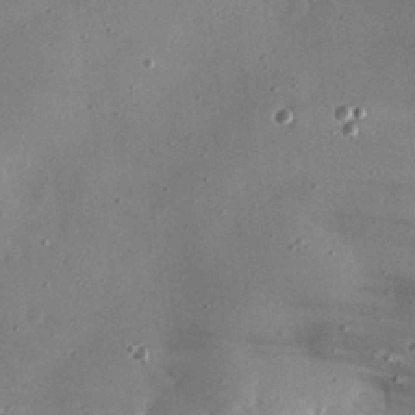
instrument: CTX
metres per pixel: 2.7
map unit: eHh
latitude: 24.4790
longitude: -88.8758
